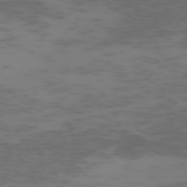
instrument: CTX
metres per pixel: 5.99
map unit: Hpe
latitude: -73.4643
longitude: 6.2550
